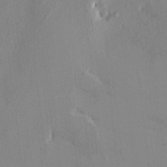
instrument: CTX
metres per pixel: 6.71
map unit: HNhu
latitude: 6.9325
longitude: 1.1432
